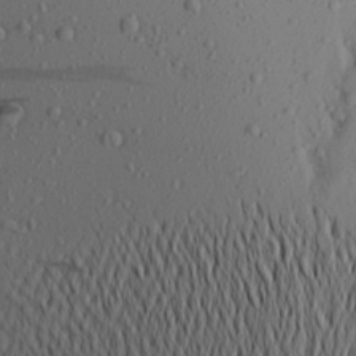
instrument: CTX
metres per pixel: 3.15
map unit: Aa
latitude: 23.2348
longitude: -145.7449
